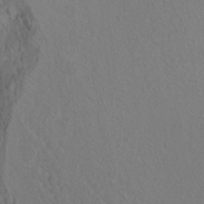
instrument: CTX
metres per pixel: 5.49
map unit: Ht
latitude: 9.3671
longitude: -33.1781
